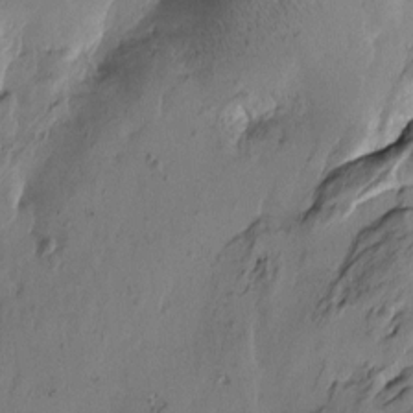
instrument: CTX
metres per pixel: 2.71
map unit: Htu
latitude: -3.4265
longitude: -177.1403
